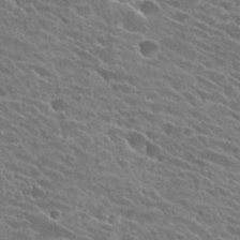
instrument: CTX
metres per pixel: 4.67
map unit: Hto
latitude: 25.7071
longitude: -41.0269
